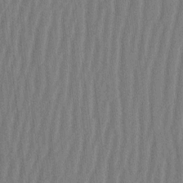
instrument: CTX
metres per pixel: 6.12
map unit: HNhu
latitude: -2.3306
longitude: 14.1795
